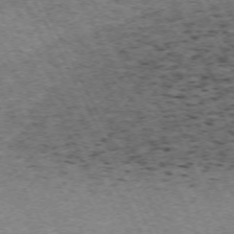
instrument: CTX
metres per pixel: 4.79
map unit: Hpe
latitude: -71.1809
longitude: 11.5210
